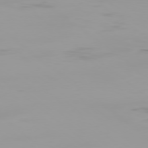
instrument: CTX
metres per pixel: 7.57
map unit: Ap
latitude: -78.8597
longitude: -95.8773
